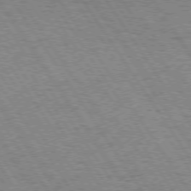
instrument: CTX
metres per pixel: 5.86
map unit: Hpe
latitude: 73.7072
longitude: -134.1011
